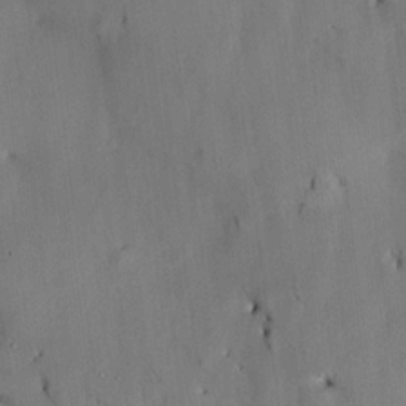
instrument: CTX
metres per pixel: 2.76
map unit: HNhu
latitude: 14.4034
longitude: 11.2754
